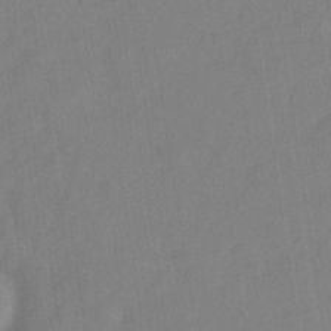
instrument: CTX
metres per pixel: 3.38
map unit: Hve
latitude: -32.8408
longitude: 92.2739
